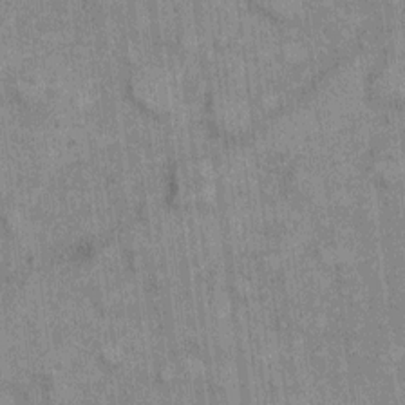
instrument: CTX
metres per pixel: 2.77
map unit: eHh
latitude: 7.1214
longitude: -64.6490
